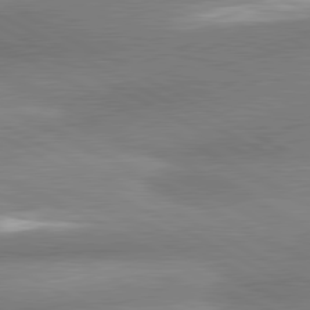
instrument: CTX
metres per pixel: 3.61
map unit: lApd
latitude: 80.8569
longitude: -163.5560
